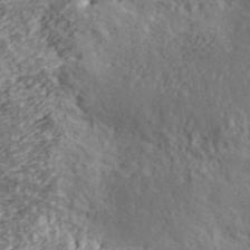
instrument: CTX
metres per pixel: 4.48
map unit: lHvf
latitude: 39.4615
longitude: -87.9528
